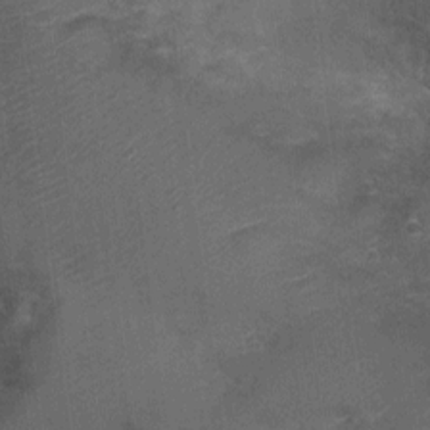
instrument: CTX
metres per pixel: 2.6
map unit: Nhu
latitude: 2.6868
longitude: -17.7449
